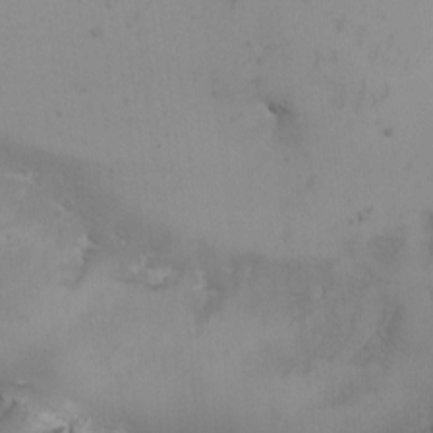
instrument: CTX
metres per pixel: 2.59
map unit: Nhu
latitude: -7.3887
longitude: -90.7246
